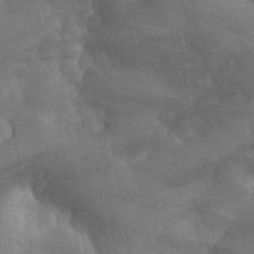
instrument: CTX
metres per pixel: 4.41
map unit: eHh
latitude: 31.2159
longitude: -72.4223
